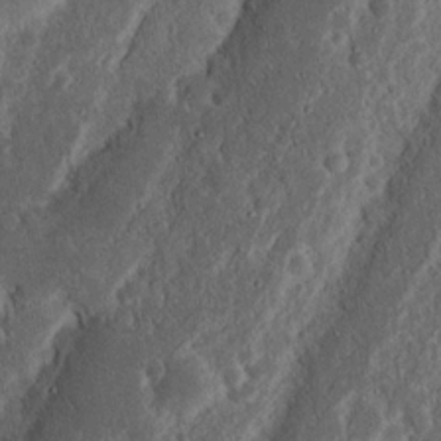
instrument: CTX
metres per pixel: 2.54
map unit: Nhu
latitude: 15.3860
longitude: -74.3656
